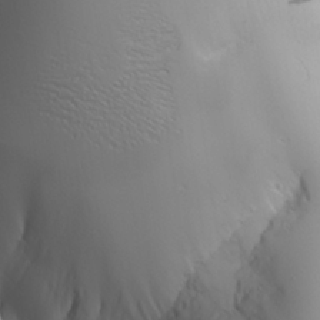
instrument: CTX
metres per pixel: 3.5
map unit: Aa
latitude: 25.0080
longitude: -127.1214
